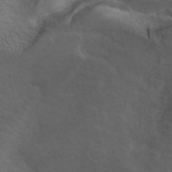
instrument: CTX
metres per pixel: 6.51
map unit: ANa
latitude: 41.7261
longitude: 15.2376
